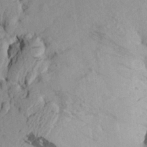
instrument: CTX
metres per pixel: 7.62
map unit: Aa
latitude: 22.7057
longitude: -148.2145
